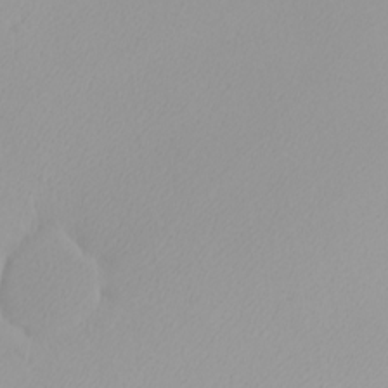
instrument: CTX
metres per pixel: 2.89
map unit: eHh
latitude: -8.1228
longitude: -70.8002
